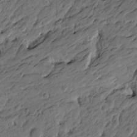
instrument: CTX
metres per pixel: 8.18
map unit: Htu
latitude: -6.4440
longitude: -179.2726
